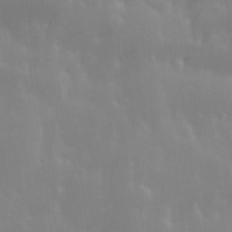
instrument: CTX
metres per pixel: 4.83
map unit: Ave
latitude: 13.4993
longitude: -104.3279
